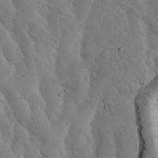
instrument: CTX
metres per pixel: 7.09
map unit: Htu
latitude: -2.8785
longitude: 168.7841
